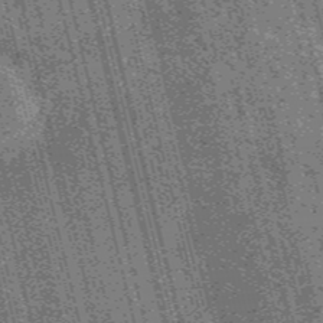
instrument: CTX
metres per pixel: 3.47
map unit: HNb
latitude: -55.5966
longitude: -43.5182
